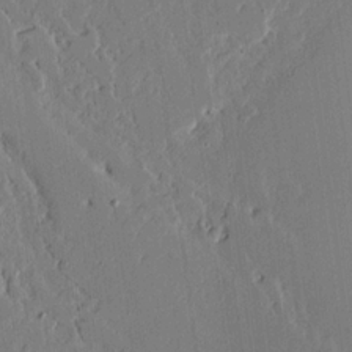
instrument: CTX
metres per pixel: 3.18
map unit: Aa
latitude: 18.8380
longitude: -126.6869
